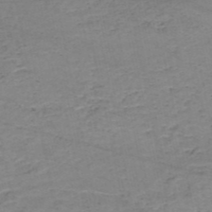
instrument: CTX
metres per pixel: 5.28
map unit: HNb
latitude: -50.7085
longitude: -51.9150
